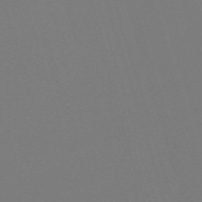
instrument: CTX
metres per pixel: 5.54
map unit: eHh
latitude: -62.5951
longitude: 51.0675
